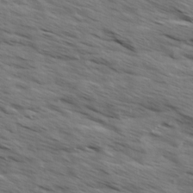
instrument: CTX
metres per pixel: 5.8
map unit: Ave
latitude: 13.6505
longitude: -102.1011
